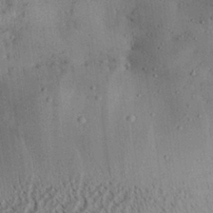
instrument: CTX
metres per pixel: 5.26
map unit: Aa
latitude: 28.6112
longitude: -134.4601
